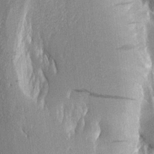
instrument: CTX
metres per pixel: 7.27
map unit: Aa
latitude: 16.8191
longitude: -149.1592
